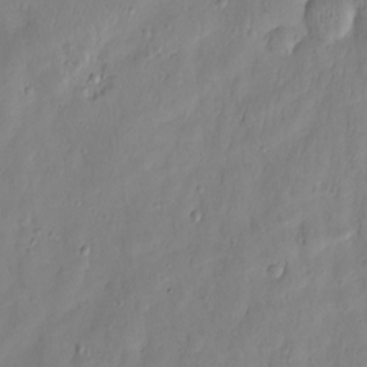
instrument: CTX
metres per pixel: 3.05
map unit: Nve
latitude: -8.5385
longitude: 173.8989
